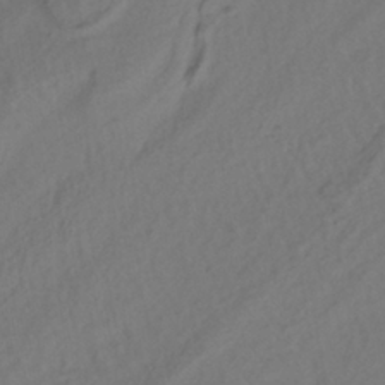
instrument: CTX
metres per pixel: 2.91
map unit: ANa
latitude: -38.3306
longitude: 94.6518
